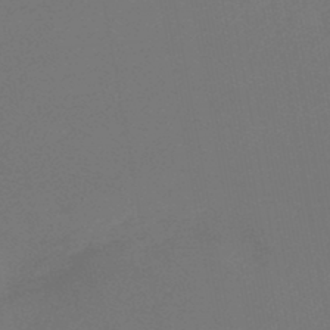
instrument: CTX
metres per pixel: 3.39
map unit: lHb
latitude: -47.0675
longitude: 69.0486
